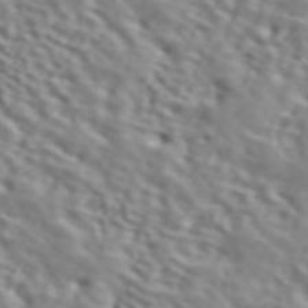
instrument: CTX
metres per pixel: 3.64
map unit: ANa
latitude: 45.6883
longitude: 49.1242
